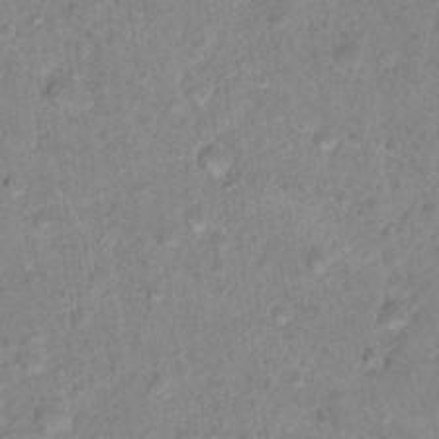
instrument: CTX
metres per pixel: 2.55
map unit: Nhu
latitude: 17.3104
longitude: -34.3845
